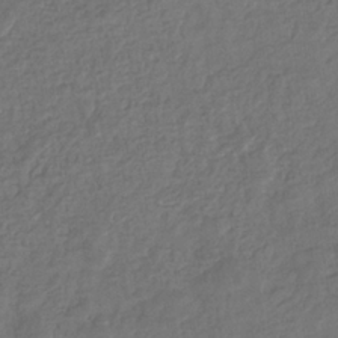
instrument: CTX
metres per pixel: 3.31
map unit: eHb
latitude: -33.9367
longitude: 76.8219
